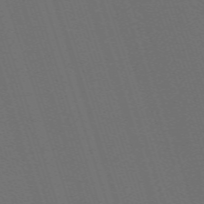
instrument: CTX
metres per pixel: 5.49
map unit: eHh
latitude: -63.9745
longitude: 51.0297
